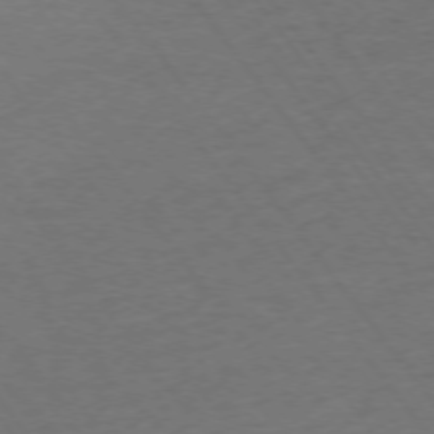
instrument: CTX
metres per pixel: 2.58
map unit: Ap
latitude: -75.7289
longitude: -85.1592
